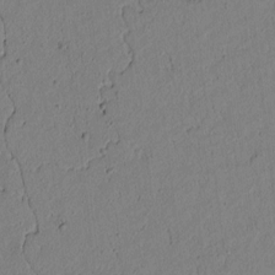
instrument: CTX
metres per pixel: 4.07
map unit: lAvf
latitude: 5.3482
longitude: 166.2928
